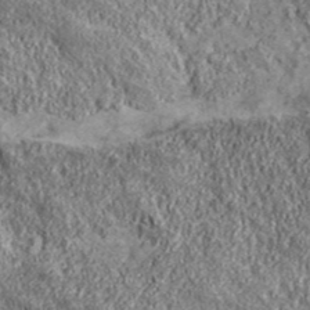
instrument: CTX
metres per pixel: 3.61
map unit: eHh
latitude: 43.5560
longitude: -89.3104
